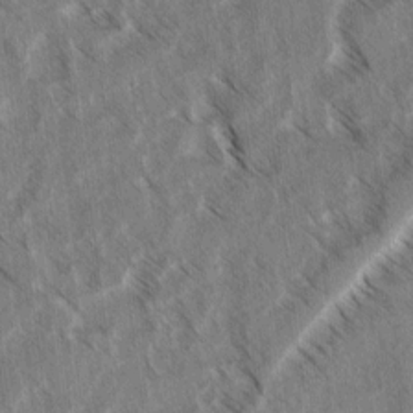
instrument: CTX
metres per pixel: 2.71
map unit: lAvf
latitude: 4.3845
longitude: -105.6127
